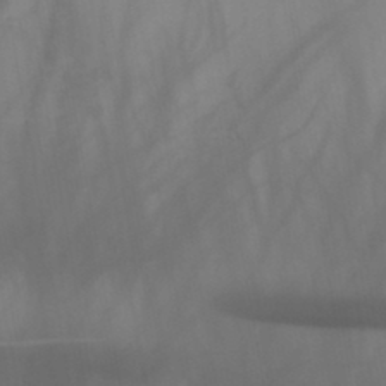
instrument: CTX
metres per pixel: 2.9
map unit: HNb
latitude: -44.6519
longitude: -43.8583
